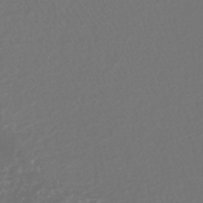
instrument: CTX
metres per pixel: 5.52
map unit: HNhu
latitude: -45.1431
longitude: 99.0297
